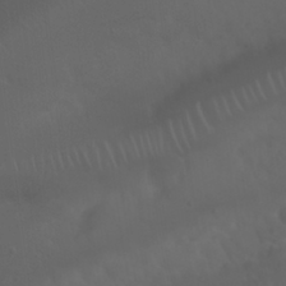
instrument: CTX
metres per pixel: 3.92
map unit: Nhu
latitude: 23.1592
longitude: -65.3104
